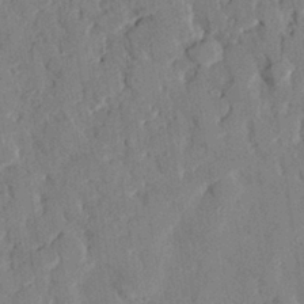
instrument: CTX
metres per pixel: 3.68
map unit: eHh
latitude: 27.9906
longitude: -77.3481
